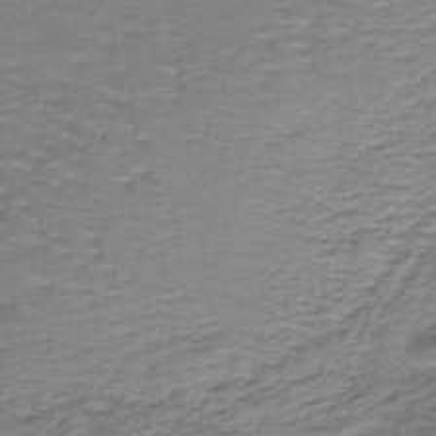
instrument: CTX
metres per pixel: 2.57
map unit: lHb
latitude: -43.1242
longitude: 58.0283
